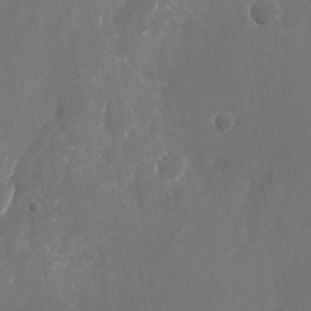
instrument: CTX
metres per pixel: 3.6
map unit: Nhu
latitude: -22.8786
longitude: -72.3279
